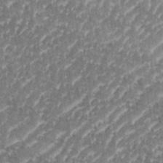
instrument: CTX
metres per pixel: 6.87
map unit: eHh
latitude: 35.3292
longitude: -134.6301
